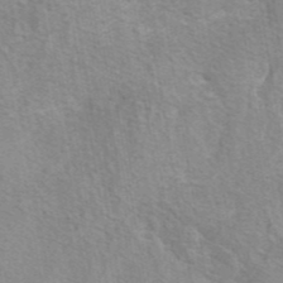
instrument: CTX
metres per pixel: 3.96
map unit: eAb
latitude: 42.4790
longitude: 107.1809
